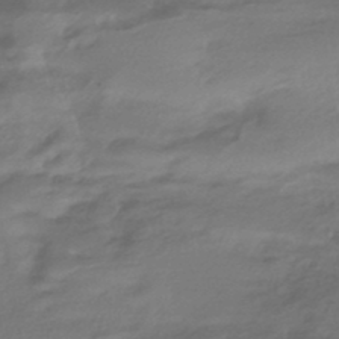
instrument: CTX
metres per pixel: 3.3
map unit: HNhu
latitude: -43.1431
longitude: 94.9163
